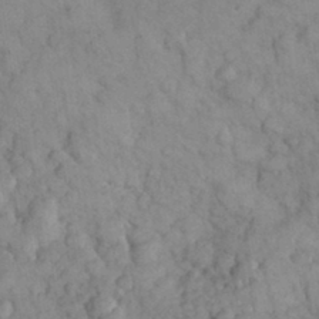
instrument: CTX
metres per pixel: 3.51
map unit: eHh
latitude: 31.4049
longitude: -67.0647
